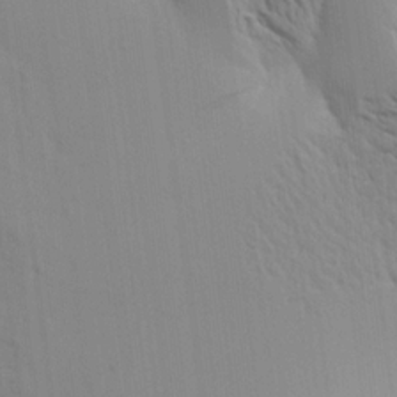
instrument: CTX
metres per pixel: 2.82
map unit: Aa
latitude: 16.2523
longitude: -147.7639
